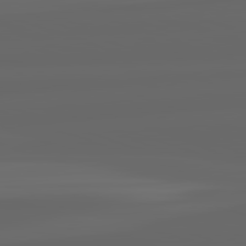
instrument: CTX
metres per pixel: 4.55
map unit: lApd
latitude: 82.4034
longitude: -169.8395
